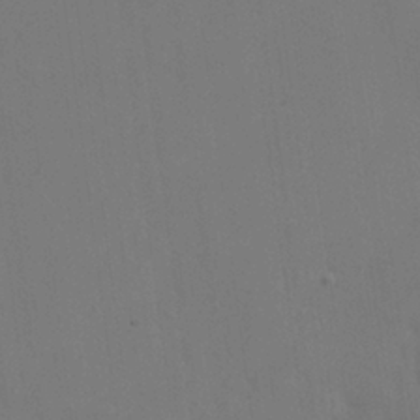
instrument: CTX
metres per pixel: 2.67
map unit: HNhu
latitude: 10.4034
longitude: 23.1620
